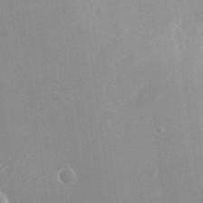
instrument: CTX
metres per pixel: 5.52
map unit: Nhu
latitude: -25.4643
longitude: -71.8583
